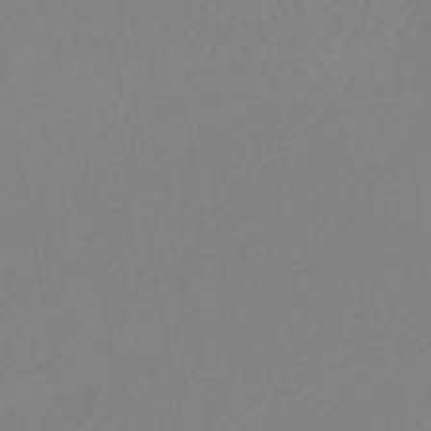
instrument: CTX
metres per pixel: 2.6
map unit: HNhu
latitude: -48.6708
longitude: 100.8785
